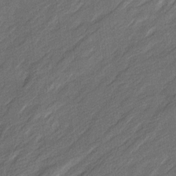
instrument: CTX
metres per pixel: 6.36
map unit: Ave
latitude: 16.2523
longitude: -136.1956
